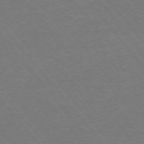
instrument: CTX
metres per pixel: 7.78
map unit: Ap
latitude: -76.0850
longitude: -95.0837
